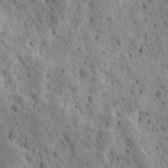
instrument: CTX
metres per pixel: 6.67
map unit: Ave
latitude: 11.3860
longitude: -105.6316
